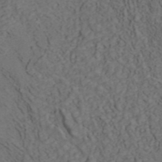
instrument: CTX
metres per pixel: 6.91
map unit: ANa
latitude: 42.6491
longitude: 29.8422
